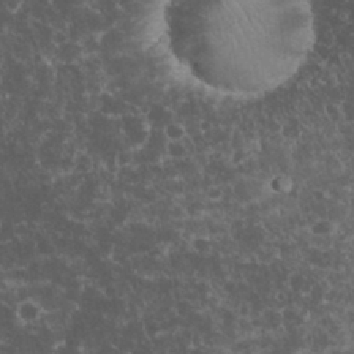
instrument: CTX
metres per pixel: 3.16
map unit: eHh
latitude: 33.2348
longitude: -64.1956
